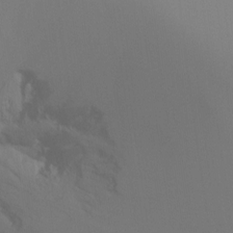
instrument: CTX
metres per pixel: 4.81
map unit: Ht
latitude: -17.1054
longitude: -46.7247
